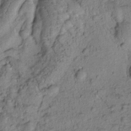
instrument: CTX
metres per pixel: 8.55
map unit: Htu
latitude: -1.7478
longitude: 173.7100
